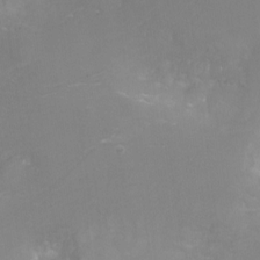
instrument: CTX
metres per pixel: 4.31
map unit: Nhu
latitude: -6.3306
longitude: -49.5182
